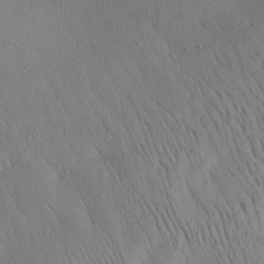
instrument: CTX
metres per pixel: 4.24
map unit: Aa
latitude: 25.9528
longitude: -142.6113
